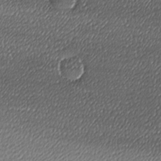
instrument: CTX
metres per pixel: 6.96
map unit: lAa
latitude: -10.6708
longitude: -126.5357
